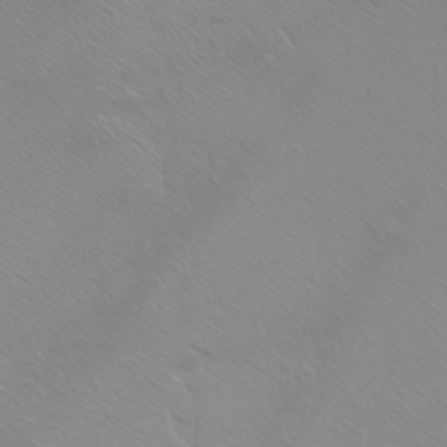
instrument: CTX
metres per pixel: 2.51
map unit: Htu
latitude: -6.5762
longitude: -71.5749
